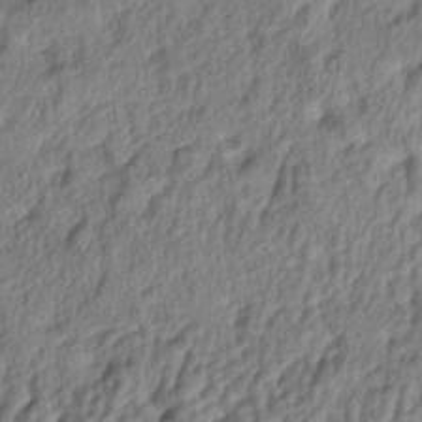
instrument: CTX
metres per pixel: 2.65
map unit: lAa
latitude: -6.0283
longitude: -124.3845
